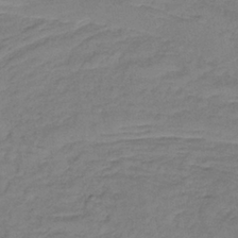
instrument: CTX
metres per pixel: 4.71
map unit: HNb
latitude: -36.0661
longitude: 57.1053
